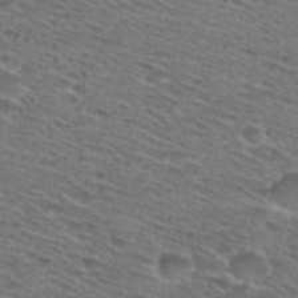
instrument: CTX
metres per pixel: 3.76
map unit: Nhu
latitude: 28.6868
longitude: -48.0255
